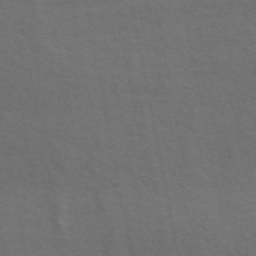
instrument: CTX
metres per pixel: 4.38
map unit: ANa
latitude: 49.9717
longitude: -75.0647
